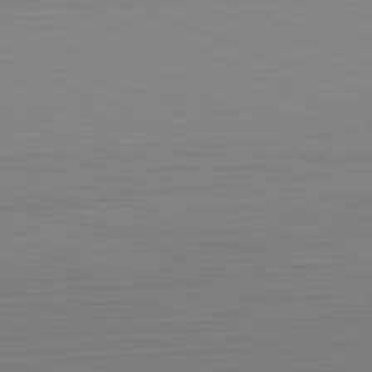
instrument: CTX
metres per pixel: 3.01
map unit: Hpe
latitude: -82.1606
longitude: 8.5007
